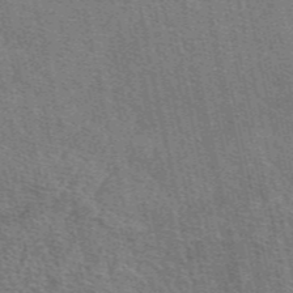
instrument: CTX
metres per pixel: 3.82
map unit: eAb
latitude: 48.1767
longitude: 106.3307
